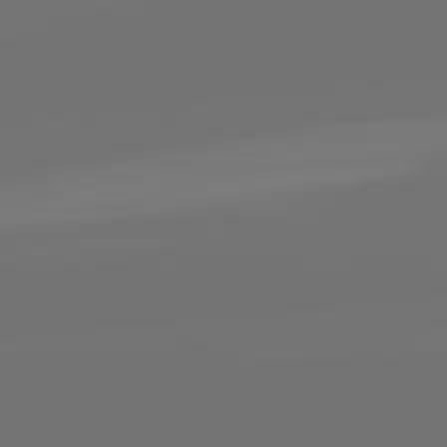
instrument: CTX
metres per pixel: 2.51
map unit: lApd
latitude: 82.0255
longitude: -160.5357
